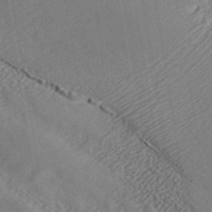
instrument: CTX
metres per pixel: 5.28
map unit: ANa
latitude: 40.1766
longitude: 35.1431
